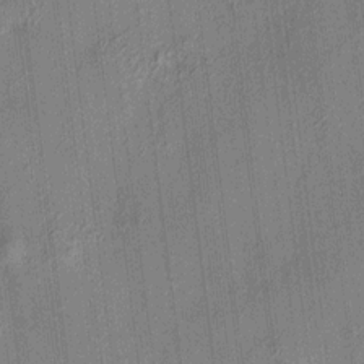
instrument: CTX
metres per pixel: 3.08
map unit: HNhu
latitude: 12.3467
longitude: 9.7855
